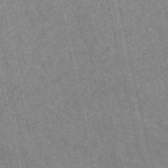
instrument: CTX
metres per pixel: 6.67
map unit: HNb
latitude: -53.0864
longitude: -38.0822
